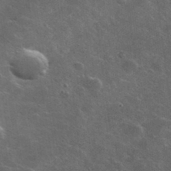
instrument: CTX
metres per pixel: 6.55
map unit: lHvf
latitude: 35.8772
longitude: -91.7072
